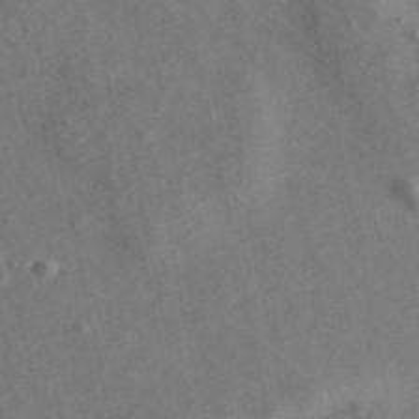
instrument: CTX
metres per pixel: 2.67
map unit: ANa
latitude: 43.8961
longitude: 29.4454
